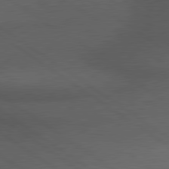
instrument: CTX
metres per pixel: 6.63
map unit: lApd
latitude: 79.9339
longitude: -177.2915
